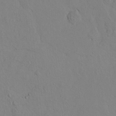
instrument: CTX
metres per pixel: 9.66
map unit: lAvf
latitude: 8.0444
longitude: 165.8989
